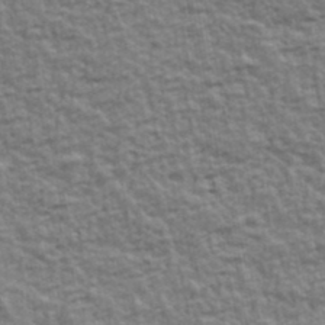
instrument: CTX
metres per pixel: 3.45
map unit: Ave
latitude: 42.4034
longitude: -112.5735
